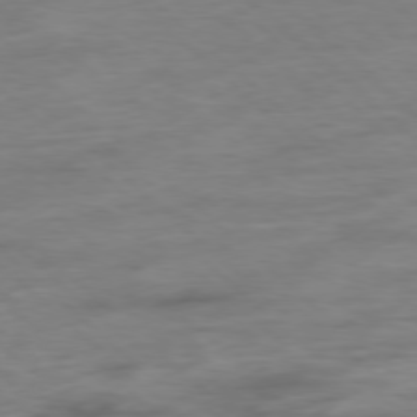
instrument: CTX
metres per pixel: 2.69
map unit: Hpe
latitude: -78.5384
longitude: -19.4804
